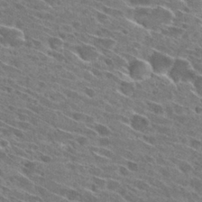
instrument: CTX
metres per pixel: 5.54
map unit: Hto
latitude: 29.0458
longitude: -43.1970
